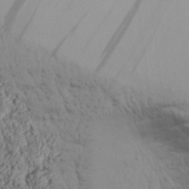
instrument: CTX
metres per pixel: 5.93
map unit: Aa
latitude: 30.5546
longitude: -134.8947
